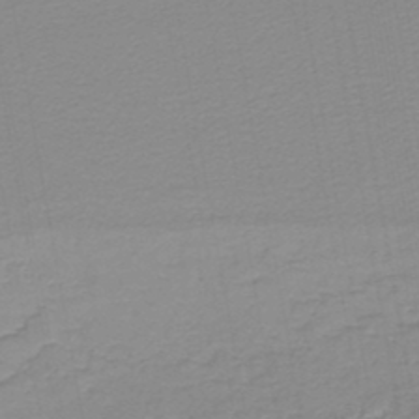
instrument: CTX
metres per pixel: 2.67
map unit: lHb
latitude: -45.3699
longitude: 62.8030
